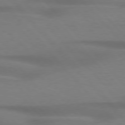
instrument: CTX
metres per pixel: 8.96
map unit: lApd
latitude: 76.4790
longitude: -86.9325
